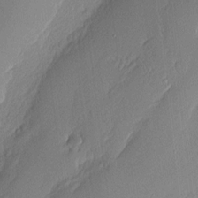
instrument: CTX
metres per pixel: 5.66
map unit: Nhu
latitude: 2.1011
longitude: -76.5545
